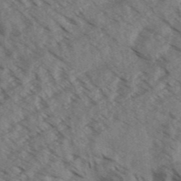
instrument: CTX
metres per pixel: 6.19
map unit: Aa
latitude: 32.5546
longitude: -138.8380
